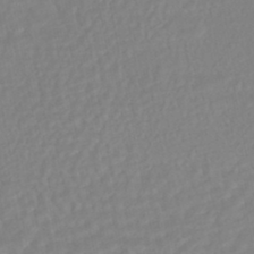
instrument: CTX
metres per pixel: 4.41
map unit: HNhu
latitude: -45.7100
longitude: 107.1242
